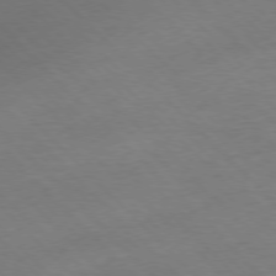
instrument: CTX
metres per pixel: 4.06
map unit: Ap
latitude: -77.6344
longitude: -87.1403
